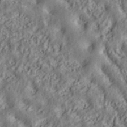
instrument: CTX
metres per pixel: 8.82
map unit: ANa
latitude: 39.6694
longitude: 28.2551
